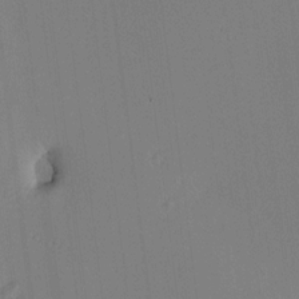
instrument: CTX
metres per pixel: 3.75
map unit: HNhu
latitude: 10.4412
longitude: 15.9178
